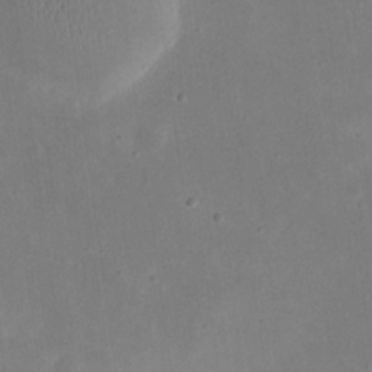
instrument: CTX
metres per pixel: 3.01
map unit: eHh
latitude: 21.0270
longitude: -70.3467
